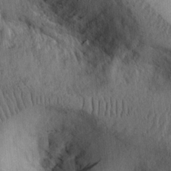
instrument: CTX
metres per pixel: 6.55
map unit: Ht
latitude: 7.9339
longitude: -75.7261
